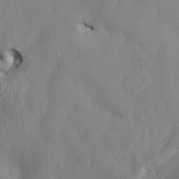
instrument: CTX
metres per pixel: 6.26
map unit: HNhu
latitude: 5.2348
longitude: -4.7435
